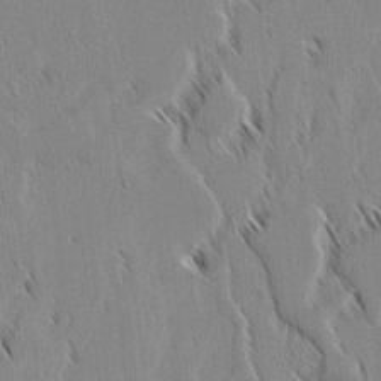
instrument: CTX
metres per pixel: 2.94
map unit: lAvf
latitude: 2.0822
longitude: -107.1403
